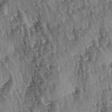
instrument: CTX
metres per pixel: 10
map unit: lAa
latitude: -3.8989
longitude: -122.5168
